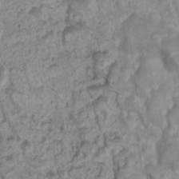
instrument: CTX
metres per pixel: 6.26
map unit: Nhu
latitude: 5.8394
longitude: -18.1955
